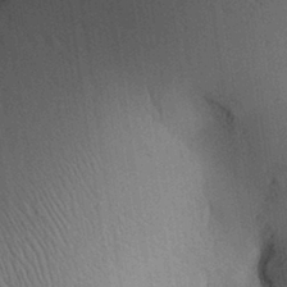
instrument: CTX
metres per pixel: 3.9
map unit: Aa
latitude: 28.8758
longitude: -137.7450
